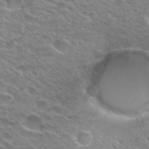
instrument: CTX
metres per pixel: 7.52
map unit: Nhu
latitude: 29.9528
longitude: -48.8569
